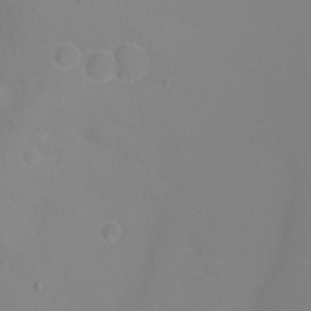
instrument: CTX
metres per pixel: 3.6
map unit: eHh
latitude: 21.8961
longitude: -64.3467
